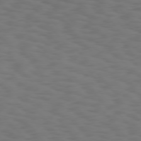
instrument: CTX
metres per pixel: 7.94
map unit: Hpe
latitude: 75.5749
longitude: -132.6491
